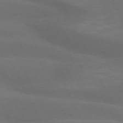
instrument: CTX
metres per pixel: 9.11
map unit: lApd
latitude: 73.1215
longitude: -49.0836
